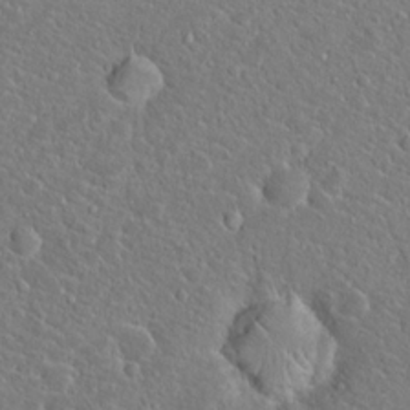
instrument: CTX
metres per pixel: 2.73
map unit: Hto
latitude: 20.1200
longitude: -44.6868
